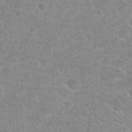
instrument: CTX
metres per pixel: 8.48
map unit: Hto
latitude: 24.9135
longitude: -48.2900
